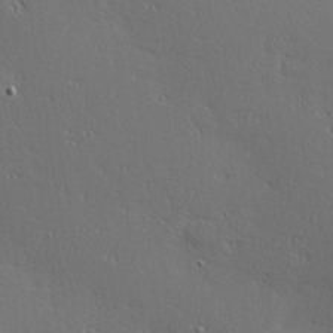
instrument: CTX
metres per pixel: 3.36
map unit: Hve
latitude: 24.3467
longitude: -98.0633
